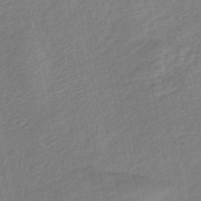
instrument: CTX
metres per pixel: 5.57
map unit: HNb
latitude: -49.0298
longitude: 58.7463
